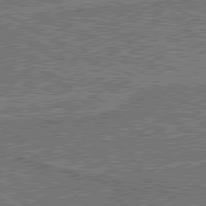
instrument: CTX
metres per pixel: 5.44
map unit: lApd
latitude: 79.9717
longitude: 168.2550
